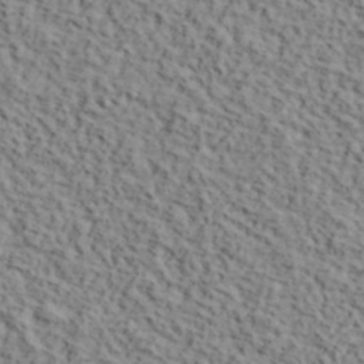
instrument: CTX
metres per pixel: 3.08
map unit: lHvf
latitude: 39.6127
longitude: -87.7072
